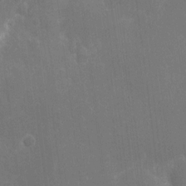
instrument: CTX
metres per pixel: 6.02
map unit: eHh
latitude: 9.1214
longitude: -71.4993
